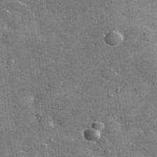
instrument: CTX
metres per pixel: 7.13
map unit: lHvf
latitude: 35.1970
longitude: -92.4034
